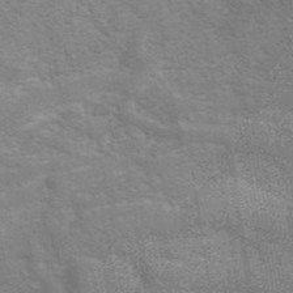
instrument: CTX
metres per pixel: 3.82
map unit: eAb
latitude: 41.0836
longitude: 106.8975
